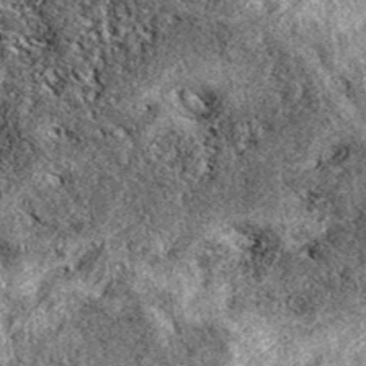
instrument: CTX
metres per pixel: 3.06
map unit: eAb
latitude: 39.1214
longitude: 111.5399
